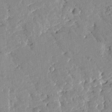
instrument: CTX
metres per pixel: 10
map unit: Htu
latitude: -1.7289
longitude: 174.8030
